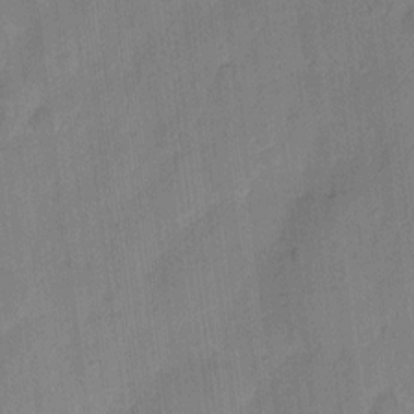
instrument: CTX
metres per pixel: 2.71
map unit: eHh
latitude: 10.1578
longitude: -66.7813
